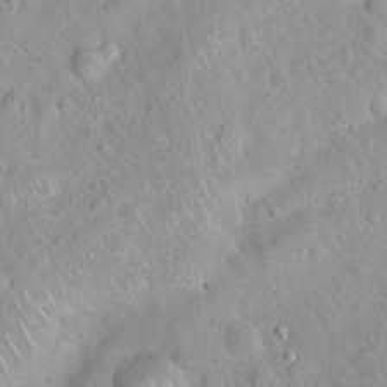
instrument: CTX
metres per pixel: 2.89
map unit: Hto
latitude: 20.4601
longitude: -52.6491
